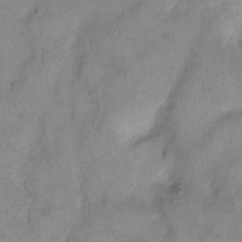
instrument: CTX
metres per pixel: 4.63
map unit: eHh
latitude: 10.4979
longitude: -64.2522
